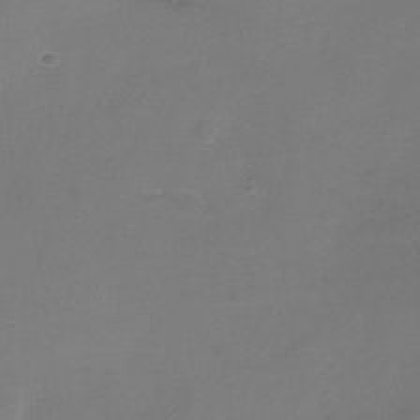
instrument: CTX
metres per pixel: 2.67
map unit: Nhe
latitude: -33.8801
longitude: -87.5938
